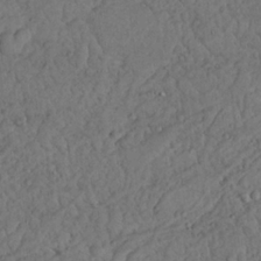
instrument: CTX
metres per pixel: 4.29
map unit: Nhu
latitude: 22.1956
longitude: -70.9325
